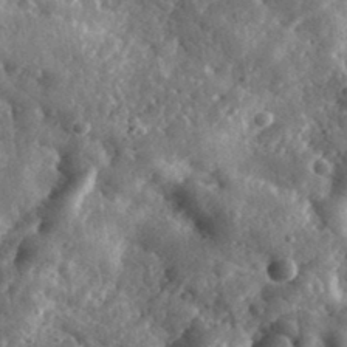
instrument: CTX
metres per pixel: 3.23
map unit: eHh
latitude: 33.8205
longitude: -78.5735
